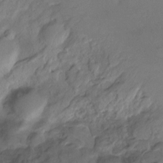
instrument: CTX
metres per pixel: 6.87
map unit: Hto
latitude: -13.5210
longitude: -42.8569
